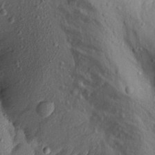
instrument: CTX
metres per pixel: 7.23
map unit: Aa
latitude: 14.8380
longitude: -142.4601
